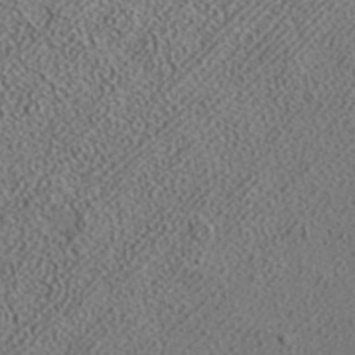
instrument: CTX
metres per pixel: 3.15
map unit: ANa
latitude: 35.8394
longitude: 14.7841
